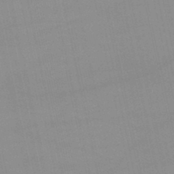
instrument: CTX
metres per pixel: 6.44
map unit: lHb
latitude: -46.5007
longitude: 70.3306
